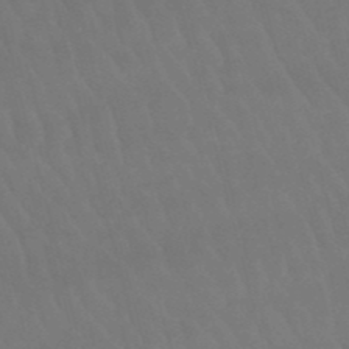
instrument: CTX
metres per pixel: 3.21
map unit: lHb
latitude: -47.1620
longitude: 77.4643
